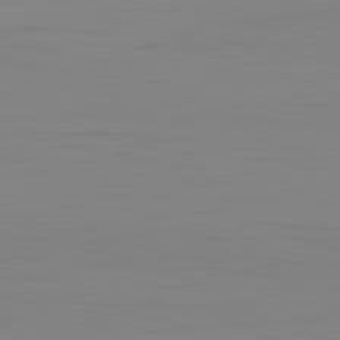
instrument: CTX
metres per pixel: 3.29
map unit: Hpe
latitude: -82.5574
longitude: 10.0283
